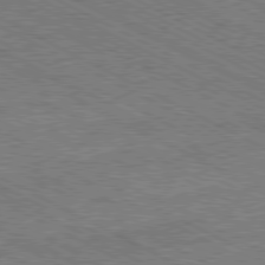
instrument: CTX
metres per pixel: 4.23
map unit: Hpe
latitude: -81.1053
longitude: 21.1242
